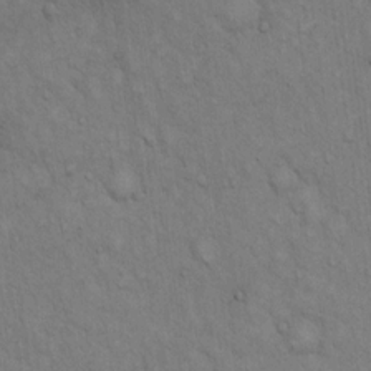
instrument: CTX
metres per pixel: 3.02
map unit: Hto
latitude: 14.1011
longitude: -60.7435
